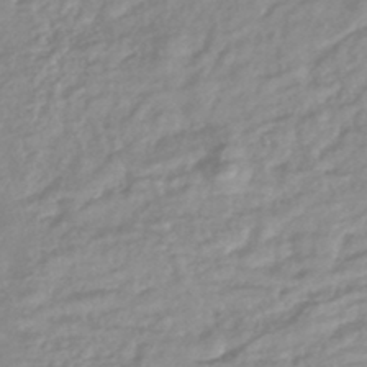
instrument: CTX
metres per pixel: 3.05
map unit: lHb
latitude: -44.1795
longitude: 76.1228
